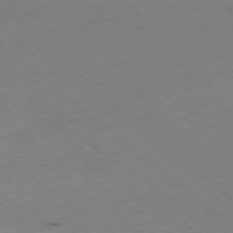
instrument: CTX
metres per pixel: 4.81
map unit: Ap
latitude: -78.8786
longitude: -57.3103
